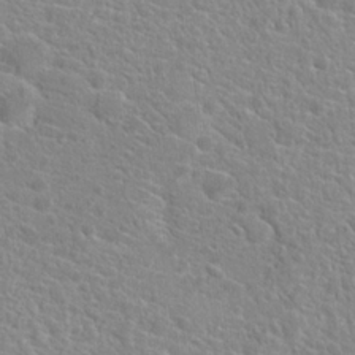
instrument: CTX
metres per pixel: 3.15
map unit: Hto
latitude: 20.5168
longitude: -39.3104
